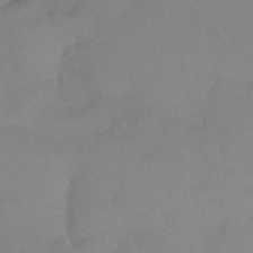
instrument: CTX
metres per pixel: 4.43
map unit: Htu
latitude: -13.6722
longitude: -45.8961
